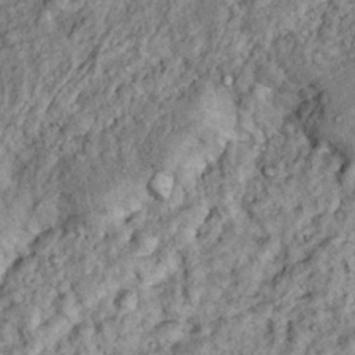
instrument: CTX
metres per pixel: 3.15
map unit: Hto
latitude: 14.5735
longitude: -35.2348
